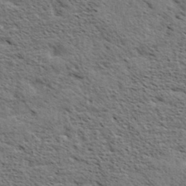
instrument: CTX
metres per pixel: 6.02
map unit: eHh
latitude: 34.4412
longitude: -140.9513
